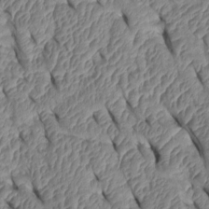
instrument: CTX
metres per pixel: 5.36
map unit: Htu
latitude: 1.5938
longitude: 148.6897
